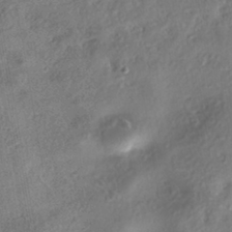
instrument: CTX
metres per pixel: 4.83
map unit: eHh
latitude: -42.5384
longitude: 121.1242
